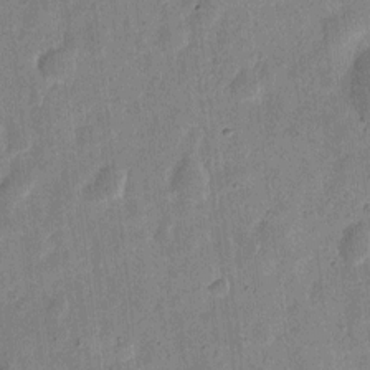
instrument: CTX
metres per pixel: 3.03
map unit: eHh
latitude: 7.4615
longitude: -71.3104
